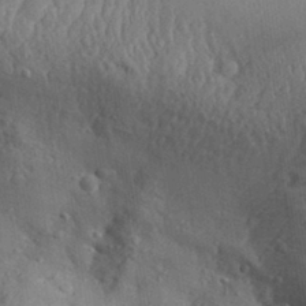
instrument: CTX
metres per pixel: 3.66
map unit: Aa
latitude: 31.3482
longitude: -133.1025
